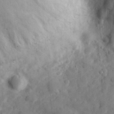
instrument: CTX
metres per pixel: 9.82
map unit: eHh
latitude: 30.5546
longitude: -71.8961
